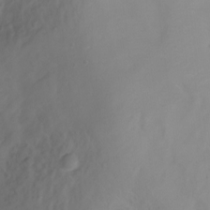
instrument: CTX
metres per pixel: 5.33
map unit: Ht
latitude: 2.0822
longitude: -36.4412
